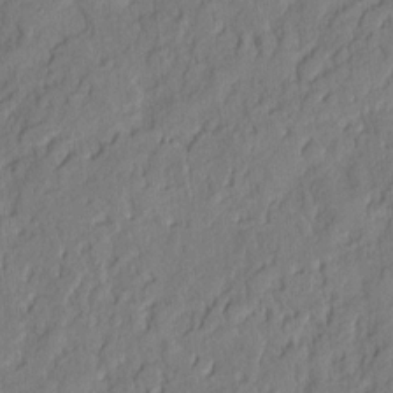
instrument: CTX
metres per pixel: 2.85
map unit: eHh
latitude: 6.3278
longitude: -76.1200
